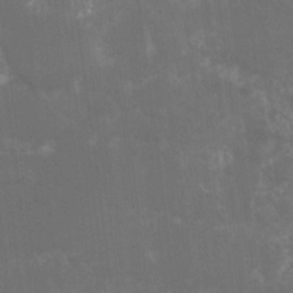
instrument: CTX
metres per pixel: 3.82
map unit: Nhu
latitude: -8.9164
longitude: -43.2726
